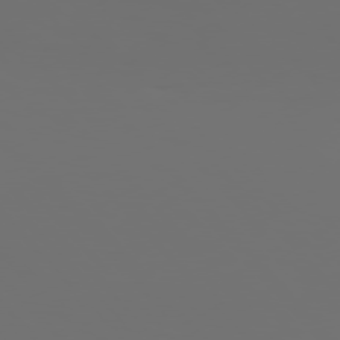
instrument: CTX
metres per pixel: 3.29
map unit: Hpe
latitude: 76.3845
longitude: -142.0822
